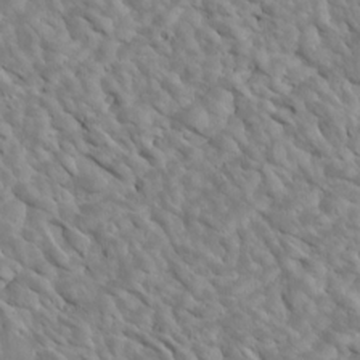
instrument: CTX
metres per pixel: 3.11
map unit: Htu
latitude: 2.4034
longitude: 142.8974
